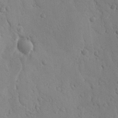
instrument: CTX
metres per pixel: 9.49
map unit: Nhu
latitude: 15.3482
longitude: -78.3468
